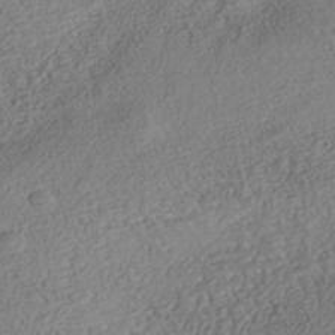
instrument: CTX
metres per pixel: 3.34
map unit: Nhe
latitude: -40.8975
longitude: -110.5735
